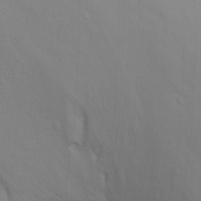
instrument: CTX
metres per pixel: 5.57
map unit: Nhu
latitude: 19.0836
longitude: -73.3293
